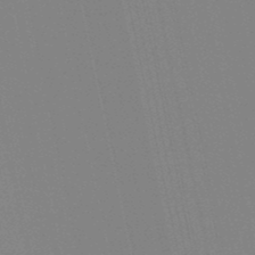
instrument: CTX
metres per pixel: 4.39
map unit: lHb
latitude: -49.1431
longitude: 75.4644
